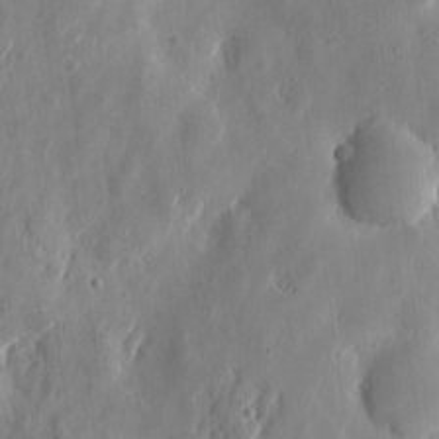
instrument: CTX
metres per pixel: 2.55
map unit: eHh
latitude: 7.6883
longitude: -73.0081
